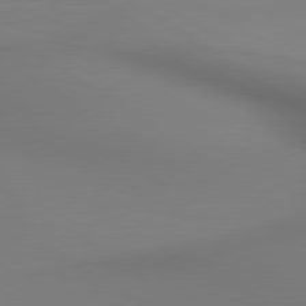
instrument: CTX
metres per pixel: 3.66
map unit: lApd
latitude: 80.4223
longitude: 138.5952
